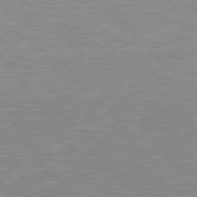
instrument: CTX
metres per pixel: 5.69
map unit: Hpe
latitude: 78.2901
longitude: -124.7057
